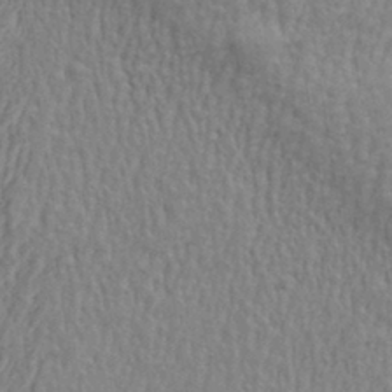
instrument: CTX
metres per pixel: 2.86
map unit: eHh
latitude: 33.5560
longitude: -132.4979
